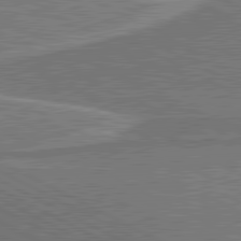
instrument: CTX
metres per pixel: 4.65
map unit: lApd
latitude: 81.1592
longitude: 142.0472
